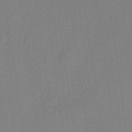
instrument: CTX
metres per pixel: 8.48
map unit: lHvf
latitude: 22.2333
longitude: 140.8030
